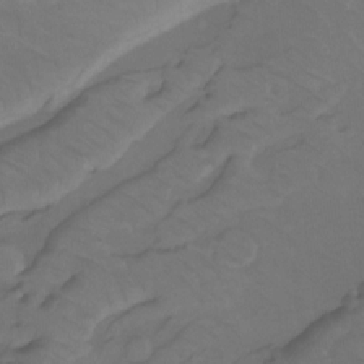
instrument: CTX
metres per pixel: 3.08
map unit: Htu
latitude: -12.3873
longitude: -45.7638
